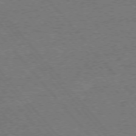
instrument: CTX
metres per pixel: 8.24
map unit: Ap
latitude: -76.6330
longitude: -96.0633
